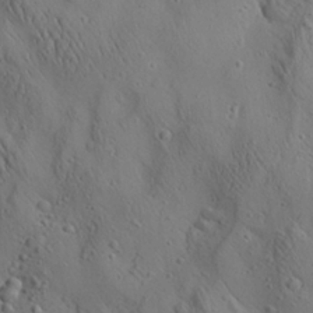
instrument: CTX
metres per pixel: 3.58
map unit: Aa
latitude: 25.6882
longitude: -142.2334
